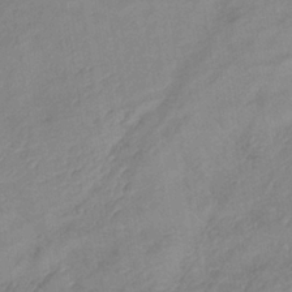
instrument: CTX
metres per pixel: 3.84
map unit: lHb
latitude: -34.0094
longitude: 71.8800
